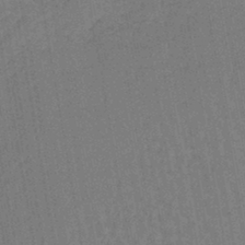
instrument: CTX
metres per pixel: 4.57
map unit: lHb
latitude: -42.7841
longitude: 63.0486
